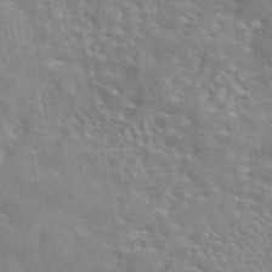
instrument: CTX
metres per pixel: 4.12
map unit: eAb
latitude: 44.2333
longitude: 113.3888
